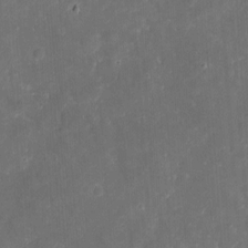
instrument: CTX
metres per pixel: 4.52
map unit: eHh
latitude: 4.8380
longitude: -70.3467
